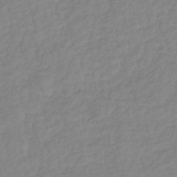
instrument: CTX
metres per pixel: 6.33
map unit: lHb
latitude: -37.3698
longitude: 70.0472
